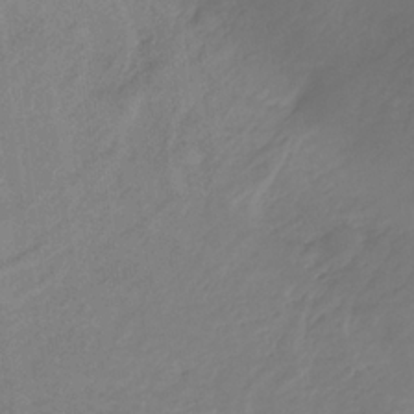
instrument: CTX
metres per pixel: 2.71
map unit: lHb
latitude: -32.3873
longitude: 63.8611
